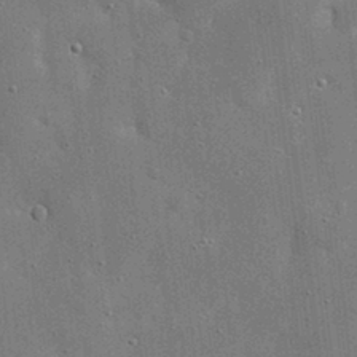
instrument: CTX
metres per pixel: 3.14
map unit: eHh
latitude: 20.3090
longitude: -67.1214
